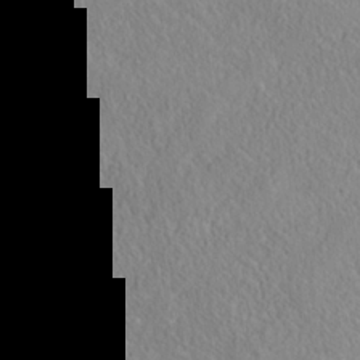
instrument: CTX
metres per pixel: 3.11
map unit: Nhe
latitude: -37.8044
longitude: 138.8219
